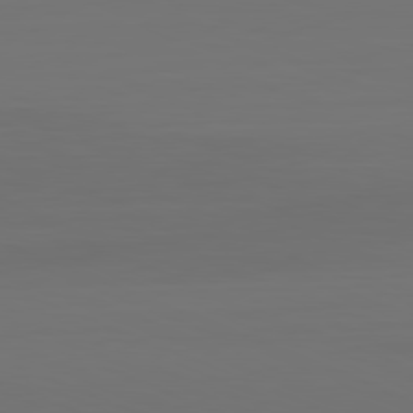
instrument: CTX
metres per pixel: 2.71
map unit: Hpe
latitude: -81.8800
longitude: 7.7288
